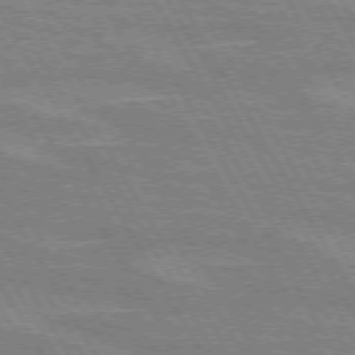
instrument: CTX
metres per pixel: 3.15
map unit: lApd
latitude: 72.2523
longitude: -55.7449
